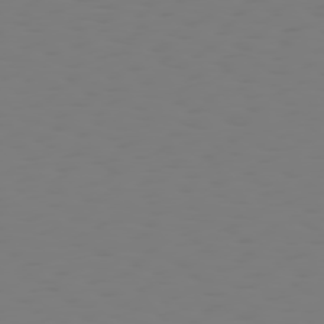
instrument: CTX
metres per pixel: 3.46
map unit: Hpe
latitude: 74.8380
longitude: -126.7813
